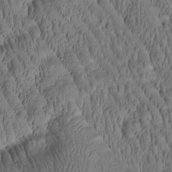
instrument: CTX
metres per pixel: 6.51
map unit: Htu
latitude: -2.4251
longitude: 171.2754
